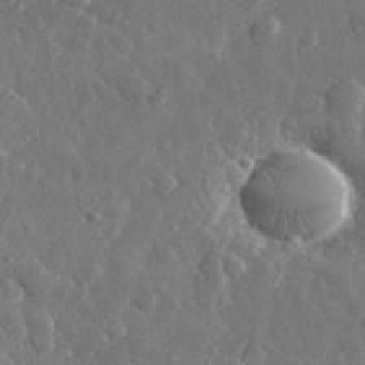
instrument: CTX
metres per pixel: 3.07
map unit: lHvf
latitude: 32.1767
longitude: -89.0837
